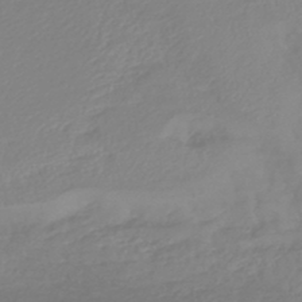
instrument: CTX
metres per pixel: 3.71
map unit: lHb
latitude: -44.5196
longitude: 75.9367
